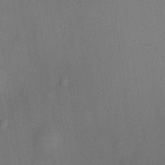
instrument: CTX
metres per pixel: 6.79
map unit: HNhu
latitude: 13.4238
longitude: 10.9920
